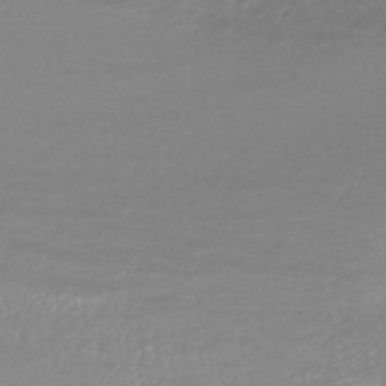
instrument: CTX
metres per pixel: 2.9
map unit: HNhu
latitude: -46.4629
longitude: 98.3684
